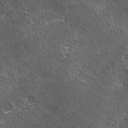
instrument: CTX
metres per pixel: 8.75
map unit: Ave
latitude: -0.1795
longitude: -113.6694
